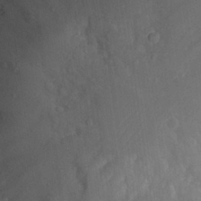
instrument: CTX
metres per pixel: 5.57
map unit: Hto
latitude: 25.3103
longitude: -45.1214
